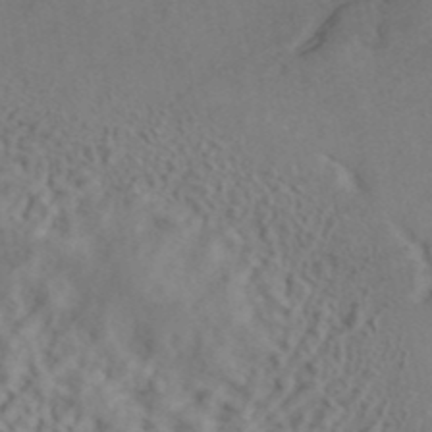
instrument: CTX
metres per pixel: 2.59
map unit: ANa
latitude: 40.0255
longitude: 28.5574
